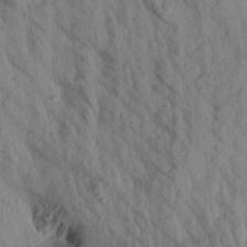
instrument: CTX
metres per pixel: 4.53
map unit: Aa
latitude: 20.1956
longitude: -147.8395
